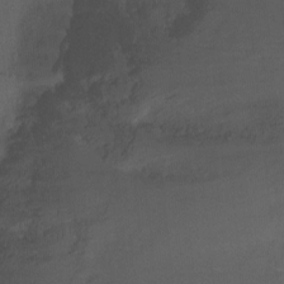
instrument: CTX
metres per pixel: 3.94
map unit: Hto
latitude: -11.5399
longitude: -39.1403
